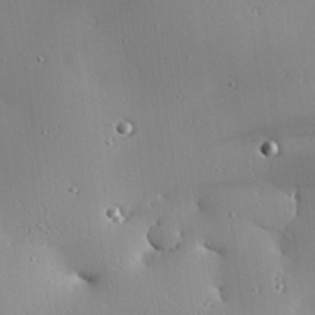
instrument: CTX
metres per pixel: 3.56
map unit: eHh
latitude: 23.4426
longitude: -91.2537
